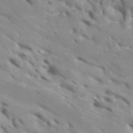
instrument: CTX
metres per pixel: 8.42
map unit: Htu
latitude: -5.4643
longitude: -76.7246
